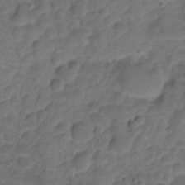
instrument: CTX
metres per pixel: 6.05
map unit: HNhu
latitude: -21.1620
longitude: 85.3509
